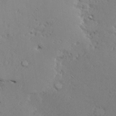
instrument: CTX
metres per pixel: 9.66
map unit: Ave
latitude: 20.6491
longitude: -137.1215
